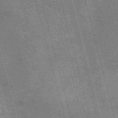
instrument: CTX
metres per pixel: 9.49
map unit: Nve
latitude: -59.3509
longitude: 65.3510
